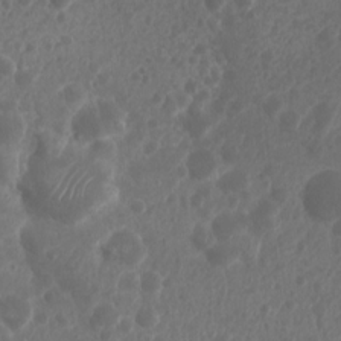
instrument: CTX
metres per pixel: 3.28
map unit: Nhu
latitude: 6.0822
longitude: -18.7435
